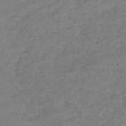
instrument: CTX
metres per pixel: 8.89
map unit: lHb
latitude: -44.3306
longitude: 71.5399
